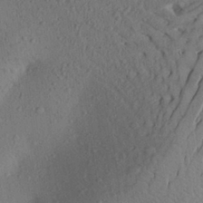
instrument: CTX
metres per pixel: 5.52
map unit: Aa
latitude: 27.9528
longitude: -146.5546
